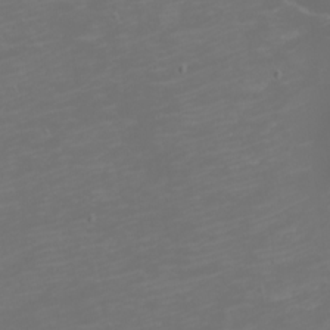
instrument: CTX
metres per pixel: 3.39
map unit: eHh
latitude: -1.3510
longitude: -79.0270
